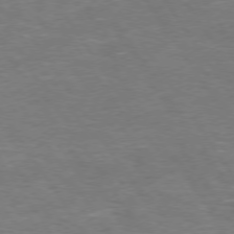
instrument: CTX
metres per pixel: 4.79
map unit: Hpe
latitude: 73.6505
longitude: -125.0269
